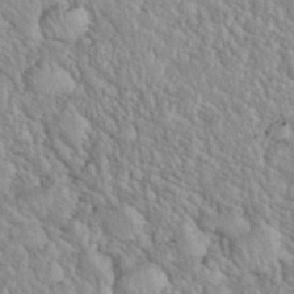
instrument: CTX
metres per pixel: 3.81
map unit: eHh
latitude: 37.7828
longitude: -61.3670
